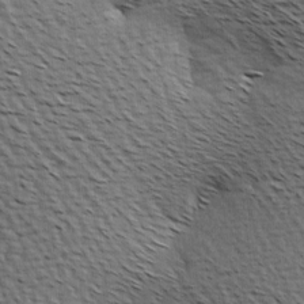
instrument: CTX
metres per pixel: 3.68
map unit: Hve
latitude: 3.6316
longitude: -121.1403
